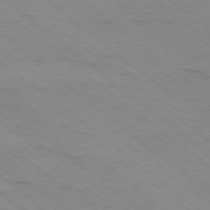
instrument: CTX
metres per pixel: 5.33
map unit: Ap
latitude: -79.1620
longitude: -100.9703
